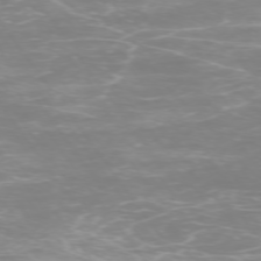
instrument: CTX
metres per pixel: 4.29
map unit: Ap
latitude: -74.3307
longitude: -76.2522
